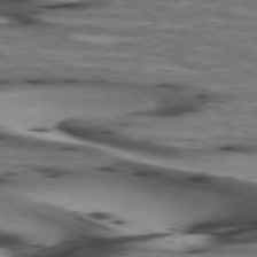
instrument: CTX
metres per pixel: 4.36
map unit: lApd
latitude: 74.9514
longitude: -64.0633
